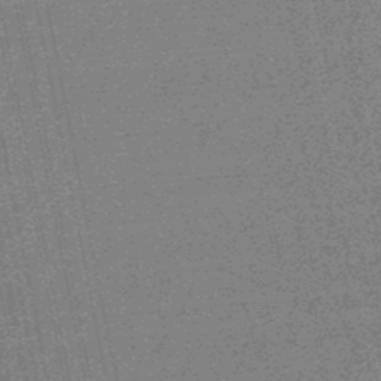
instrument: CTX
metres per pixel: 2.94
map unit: lHb
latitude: -48.0472
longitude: 80.7086
